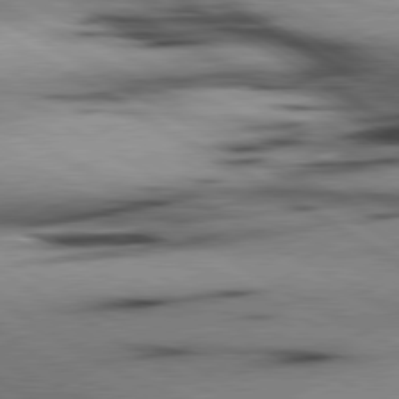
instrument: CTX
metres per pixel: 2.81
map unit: lApd
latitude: 80.0633
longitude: 163.0108
